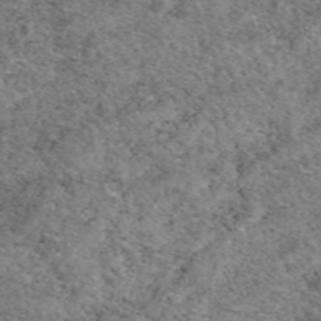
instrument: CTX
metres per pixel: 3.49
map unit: eAb
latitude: 50.0822
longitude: 113.3321
